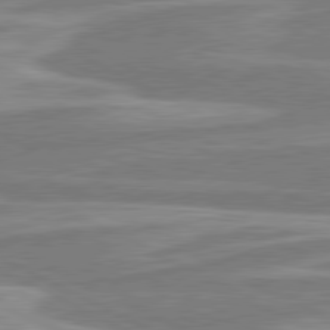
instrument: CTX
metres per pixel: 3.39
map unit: lApd
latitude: 80.7246
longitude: -174.7246
